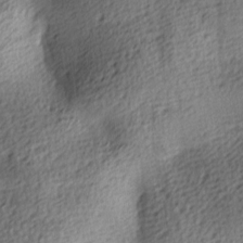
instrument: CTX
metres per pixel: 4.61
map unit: lAa
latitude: -8.5385
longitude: -125.5560
